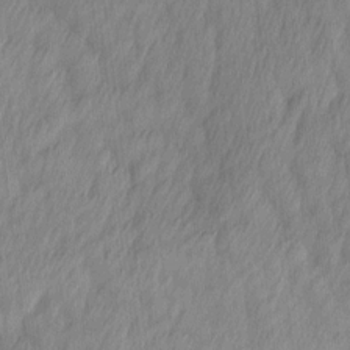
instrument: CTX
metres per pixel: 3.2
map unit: Ave
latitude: 12.9325
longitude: -106.2145
